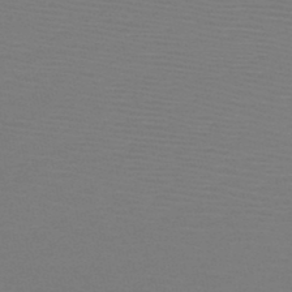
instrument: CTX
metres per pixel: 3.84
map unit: HNb
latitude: -47.2943
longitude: -43.5371
